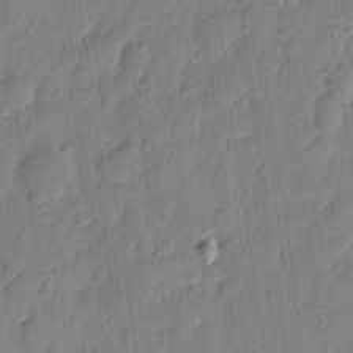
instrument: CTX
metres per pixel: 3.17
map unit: eHh
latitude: 7.1592
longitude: -74.1956
